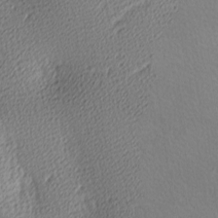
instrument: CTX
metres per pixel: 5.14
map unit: lAa
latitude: -10.5763
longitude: -125.7827
